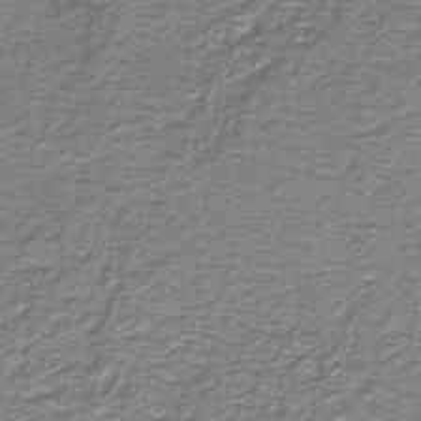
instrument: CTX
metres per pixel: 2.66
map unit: lHb
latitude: -41.1431
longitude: 55.1809
